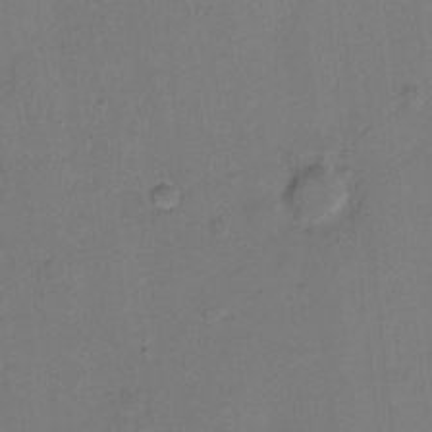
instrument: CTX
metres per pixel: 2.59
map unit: Hto
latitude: 7.1970
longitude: -62.4601
